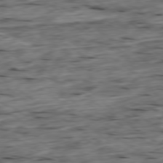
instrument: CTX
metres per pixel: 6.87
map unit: Ap
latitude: -79.3887
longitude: -89.7450
